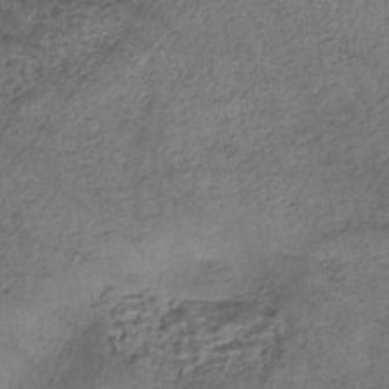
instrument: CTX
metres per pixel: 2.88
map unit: eHh
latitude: -42.5006
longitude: 120.0472
